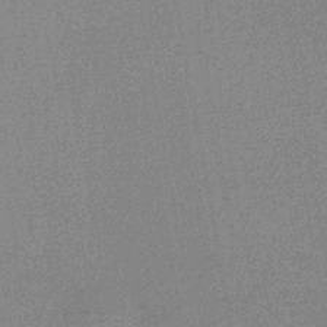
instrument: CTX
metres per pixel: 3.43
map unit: HNhu
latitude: -42.8596
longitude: 99.2187
